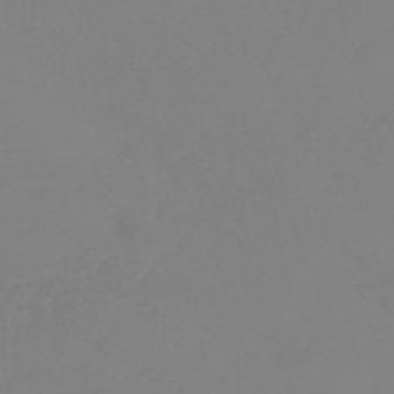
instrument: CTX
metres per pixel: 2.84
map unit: HNb
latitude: -44.5196
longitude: 54.1984
